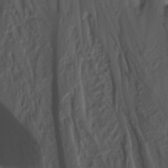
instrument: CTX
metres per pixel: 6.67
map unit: Nhu
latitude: -3.0864
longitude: -71.3670
